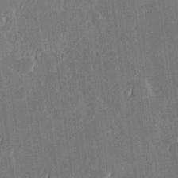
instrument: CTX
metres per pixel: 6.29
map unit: Hve
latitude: 26.8191
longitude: 144.4629
